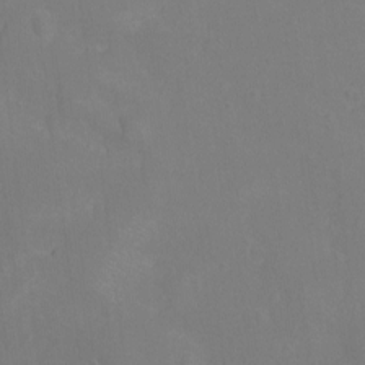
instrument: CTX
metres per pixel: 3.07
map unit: Nhu
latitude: -11.3132
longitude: -37.1970
